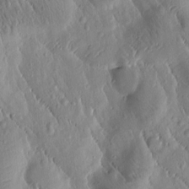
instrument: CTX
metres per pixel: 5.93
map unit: Htu
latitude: -0.7841
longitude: 171.6344
